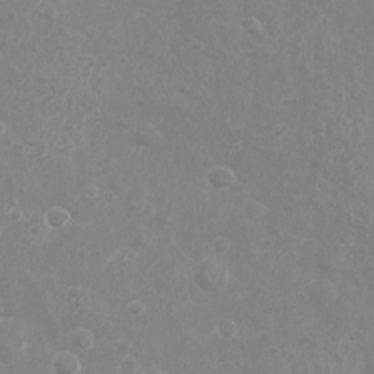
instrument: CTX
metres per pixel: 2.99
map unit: eHh
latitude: -4.2361
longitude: -74.6679
